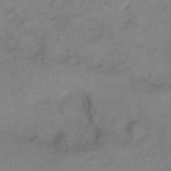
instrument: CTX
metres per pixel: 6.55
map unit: Hto
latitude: 6.4601
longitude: -61.8961
